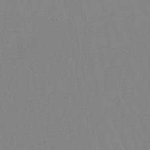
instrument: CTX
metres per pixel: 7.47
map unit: eHb
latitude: -50.0661
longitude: 74.1039
